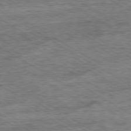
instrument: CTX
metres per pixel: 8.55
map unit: Ap
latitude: -80.3684
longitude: -78.1956
